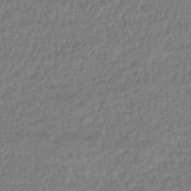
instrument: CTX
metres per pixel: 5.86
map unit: HNhu
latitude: -43.4076
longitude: 107.0865
